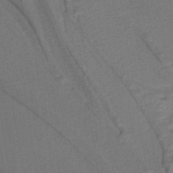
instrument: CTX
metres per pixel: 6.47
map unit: lHb
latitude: -38.8975
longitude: 55.0676
